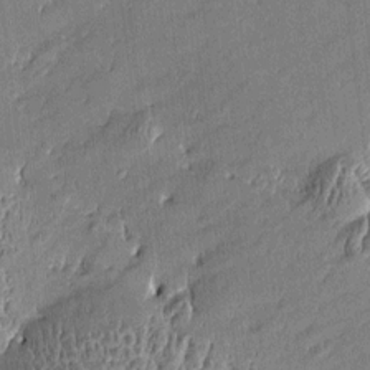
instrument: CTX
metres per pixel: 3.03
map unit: Htu
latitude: -5.4265
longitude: 176.5574
